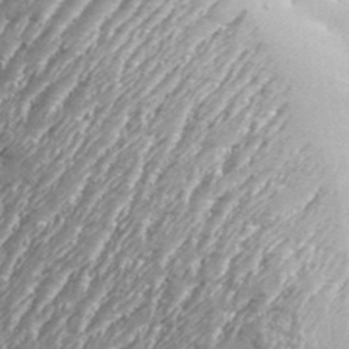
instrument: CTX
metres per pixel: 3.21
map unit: Aa
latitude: 33.9717
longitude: -135.0836
